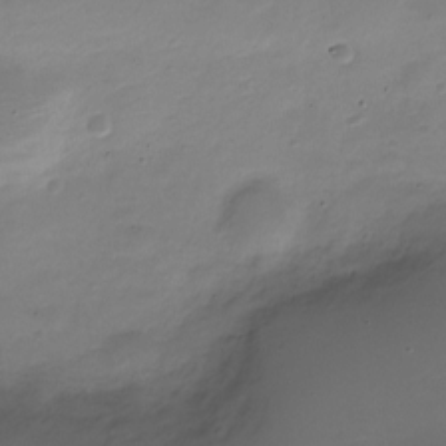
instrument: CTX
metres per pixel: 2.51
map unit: Nve
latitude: -21.7477
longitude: 105.5588
